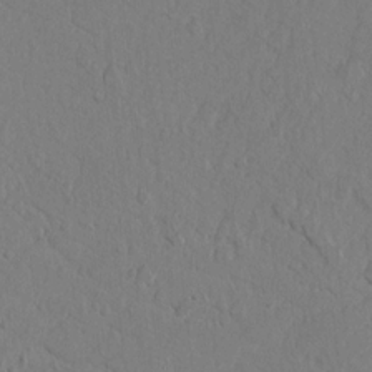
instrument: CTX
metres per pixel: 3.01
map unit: lAvf
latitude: 8.2334
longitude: 165.9178
